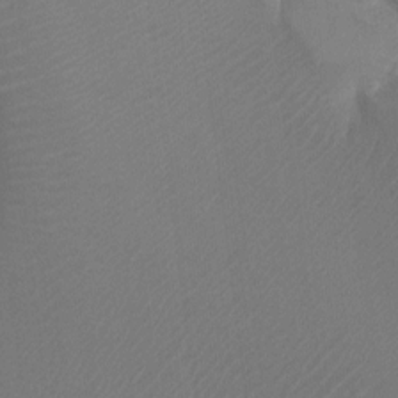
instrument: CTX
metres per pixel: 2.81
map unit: Ht
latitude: -10.7085
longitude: -34.9702
